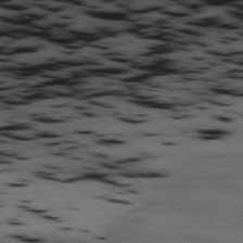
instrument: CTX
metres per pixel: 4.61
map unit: Hpe
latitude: -78.1983
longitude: -19.5371
